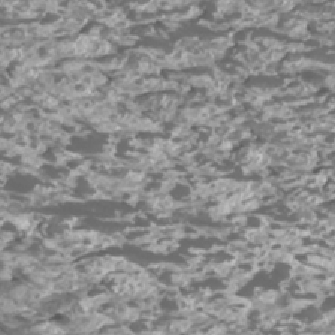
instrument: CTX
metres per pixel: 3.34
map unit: Htu
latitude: 3.1781
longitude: -20.8002
